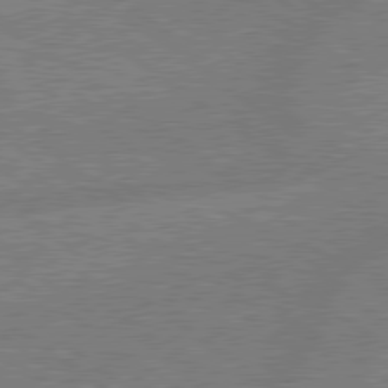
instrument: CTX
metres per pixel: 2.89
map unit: lApd
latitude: 79.2159
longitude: -145.1025
